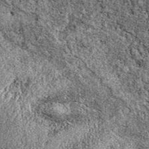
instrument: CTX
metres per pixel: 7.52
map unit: eAb
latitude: 38.8002
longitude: 111.1242
